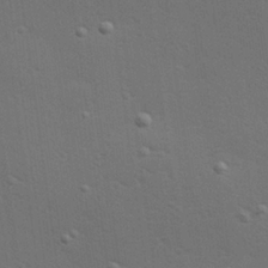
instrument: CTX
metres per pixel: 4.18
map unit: Hve
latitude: 27.1403
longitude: -92.7246
